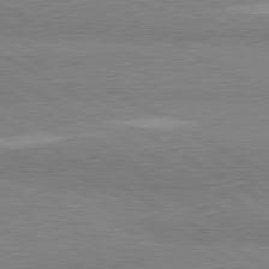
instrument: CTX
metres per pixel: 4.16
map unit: lApd
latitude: 81.0080
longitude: -178.4601
